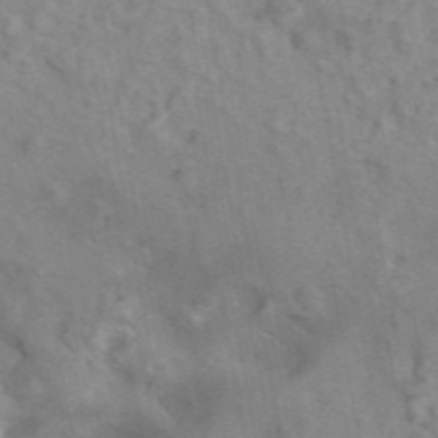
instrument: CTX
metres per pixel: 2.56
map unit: ANa
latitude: 46.1011
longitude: 26.1605
